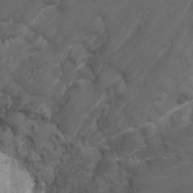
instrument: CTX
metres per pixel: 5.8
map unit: Ht
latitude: 3.3292
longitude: -29.1025
